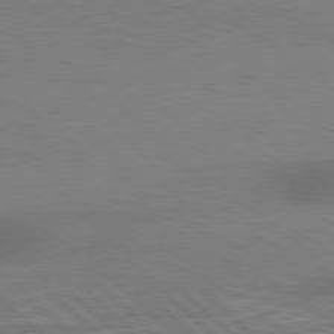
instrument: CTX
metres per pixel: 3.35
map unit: Hpe
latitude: 78.4034
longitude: -127.5371
